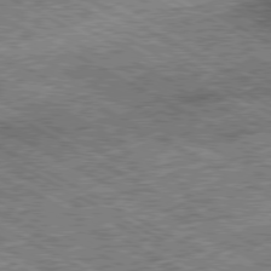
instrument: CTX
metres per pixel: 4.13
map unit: Ap
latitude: -80.3873
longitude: -78.7624
